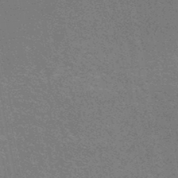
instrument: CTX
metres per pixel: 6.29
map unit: HNhu
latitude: -47.5777
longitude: 99.6911
